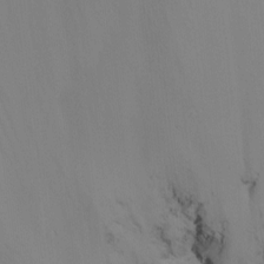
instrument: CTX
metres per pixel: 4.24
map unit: Nhu
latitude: -15.6533
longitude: -57.8583
